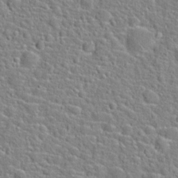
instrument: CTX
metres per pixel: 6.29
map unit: Hto
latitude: 22.7813
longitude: -46.3090
